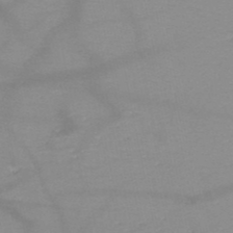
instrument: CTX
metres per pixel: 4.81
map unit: HNb
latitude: -49.3321
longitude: -42.4223
